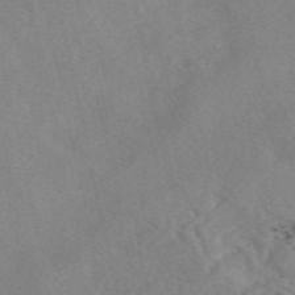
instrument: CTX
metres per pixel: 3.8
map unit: eAb
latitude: 49.2537
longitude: 107.1998
